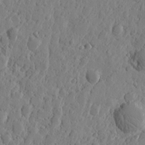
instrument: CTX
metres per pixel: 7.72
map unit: Htu
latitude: -0.9164
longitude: -177.2537
